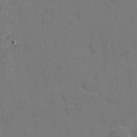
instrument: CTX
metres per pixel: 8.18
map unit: eHh
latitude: 6.8002
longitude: -66.2900
